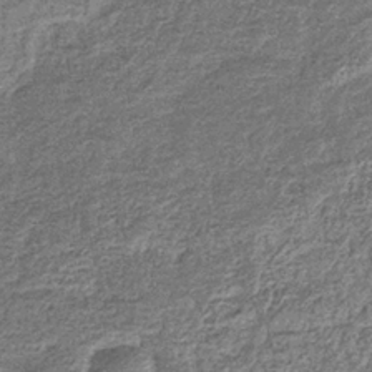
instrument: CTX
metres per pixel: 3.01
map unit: eHb
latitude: -36.0472
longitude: 79.0864
